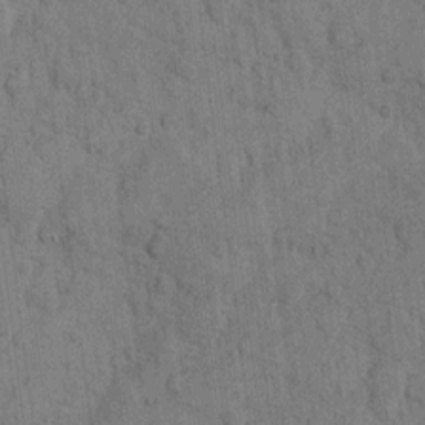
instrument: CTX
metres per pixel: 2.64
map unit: eHh
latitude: 9.8395
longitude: -66.1199
